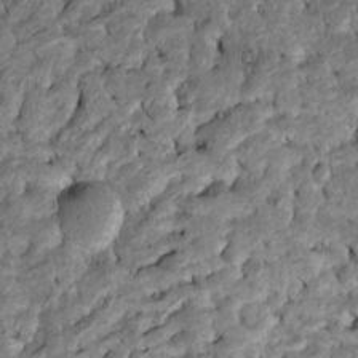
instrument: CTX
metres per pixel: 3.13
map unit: Htu
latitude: -7.7288
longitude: 145.7667
